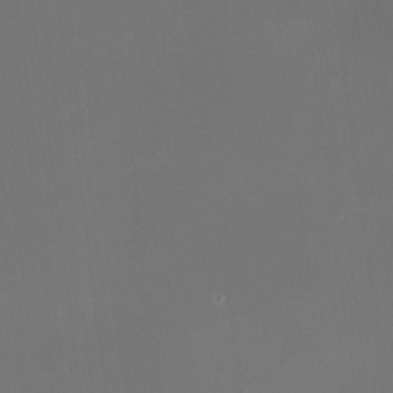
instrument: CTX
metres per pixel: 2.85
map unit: HNhu
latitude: 9.9528
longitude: 11.9178
